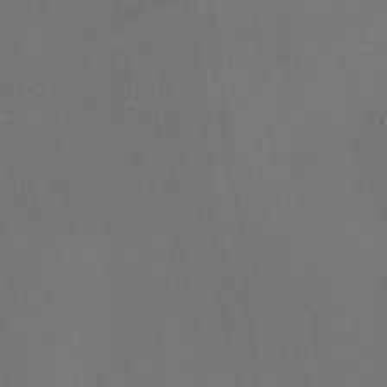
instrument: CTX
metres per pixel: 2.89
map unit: HNhu
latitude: 6.7435
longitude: 7.7477
